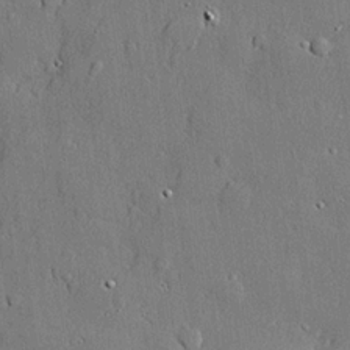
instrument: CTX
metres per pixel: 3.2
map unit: lHvf
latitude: 21.0459
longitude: 145.3510
